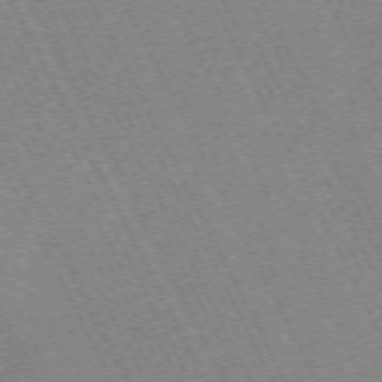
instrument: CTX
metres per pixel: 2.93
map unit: Hpe
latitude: -72.0850
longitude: 10.3684
